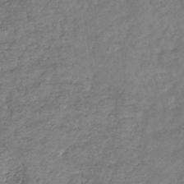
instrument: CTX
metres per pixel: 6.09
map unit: eHb
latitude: -37.1053
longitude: 80.7463
